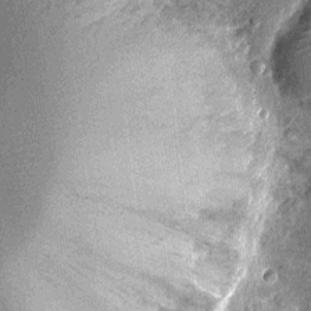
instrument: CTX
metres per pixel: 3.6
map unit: Nhu
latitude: -14.0661
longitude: -23.1025
